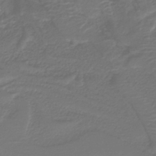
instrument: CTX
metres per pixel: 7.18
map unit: HNb
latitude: -42.5384
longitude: 51.7289
